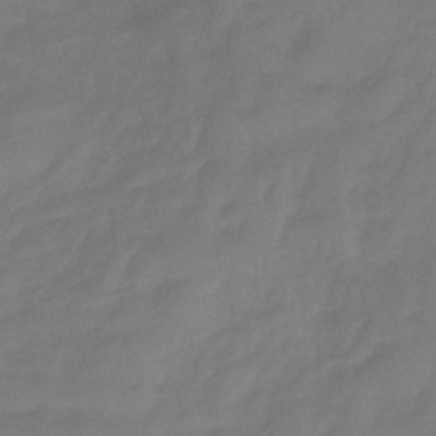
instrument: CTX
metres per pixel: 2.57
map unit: eHb
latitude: -31.7855
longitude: 74.6141
